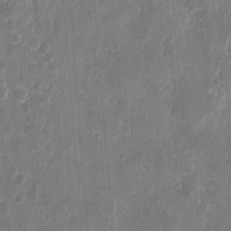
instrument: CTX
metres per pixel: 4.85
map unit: eHh
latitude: 9.0270
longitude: -73.5183
